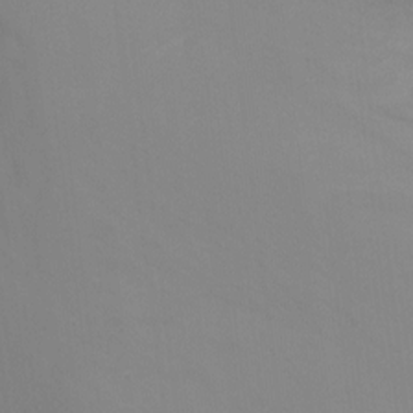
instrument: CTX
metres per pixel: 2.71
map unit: Nhu
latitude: -16.7464
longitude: -48.1578
